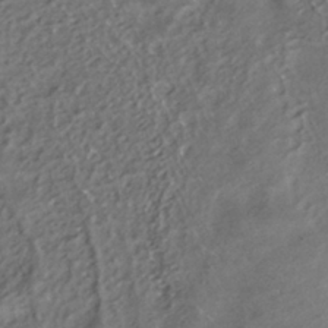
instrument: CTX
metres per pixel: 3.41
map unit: ANa
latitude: -38.7274
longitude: 97.2943
